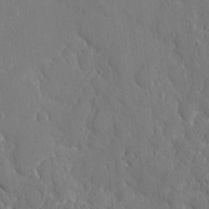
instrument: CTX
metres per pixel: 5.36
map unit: eHh
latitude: 5.5749
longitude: -68.0444
